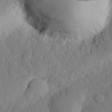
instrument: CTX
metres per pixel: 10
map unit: eHh
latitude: 27.9717
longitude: -80.1767
